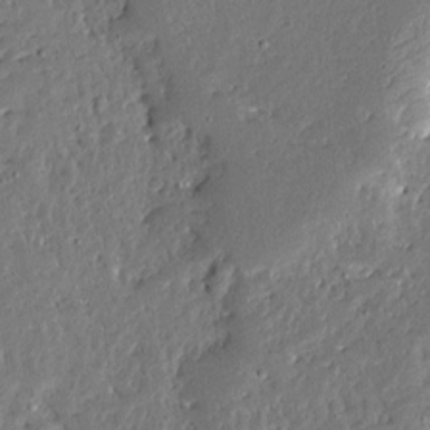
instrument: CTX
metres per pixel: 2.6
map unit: Ave
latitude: 13.6694
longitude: -137.9150
